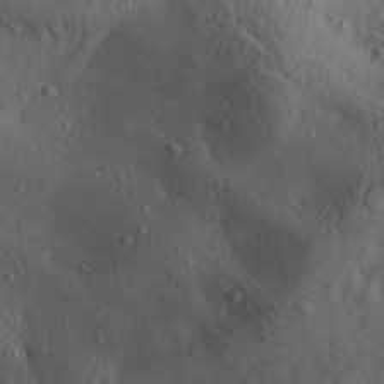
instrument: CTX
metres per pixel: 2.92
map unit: Aa
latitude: 28.8758
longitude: -133.6316
